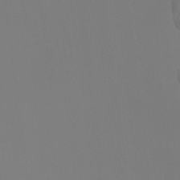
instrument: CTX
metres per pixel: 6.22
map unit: Htu
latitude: -14.5763
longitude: -47.6883
